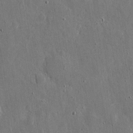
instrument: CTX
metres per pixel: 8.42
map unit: eHh
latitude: 11.5371
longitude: -69.7639
